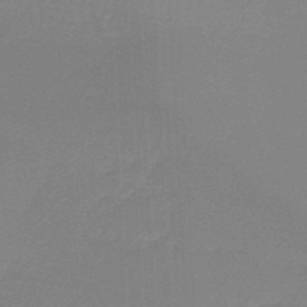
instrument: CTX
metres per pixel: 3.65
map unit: lHb
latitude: -46.1983
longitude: 64.1039
